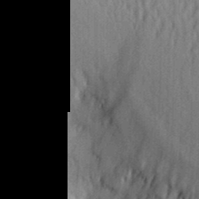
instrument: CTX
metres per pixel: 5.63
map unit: Aa
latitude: 29.0080
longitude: -138.9136
